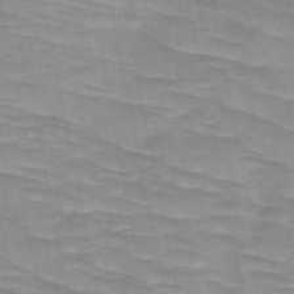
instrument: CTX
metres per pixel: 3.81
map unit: HNb
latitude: -49.2754
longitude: -49.8394
